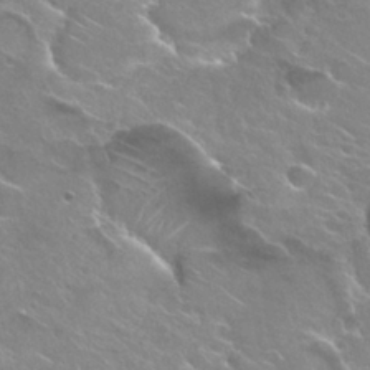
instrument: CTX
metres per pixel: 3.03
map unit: Hto
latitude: 25.5938
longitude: -37.7639
